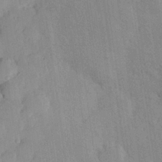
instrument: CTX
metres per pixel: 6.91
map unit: Hve
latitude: 26.1389
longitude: 150.7274
